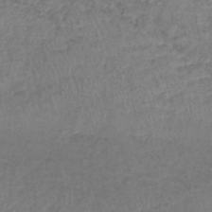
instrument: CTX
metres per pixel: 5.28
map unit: lHb
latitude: -38.9542
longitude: 73.0486
